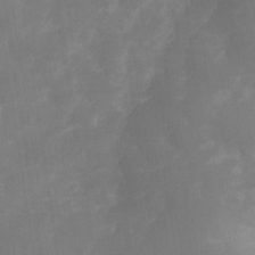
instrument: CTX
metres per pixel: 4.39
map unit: Nhe
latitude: -34.2362
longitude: -144.8569
